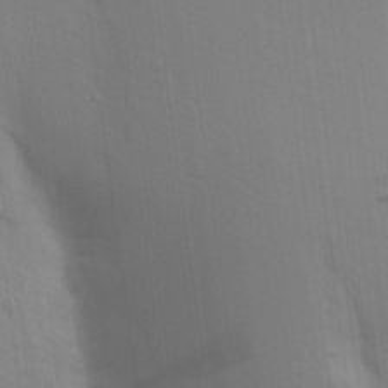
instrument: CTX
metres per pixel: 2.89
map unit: Aa
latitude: 16.5924
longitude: -147.8584
